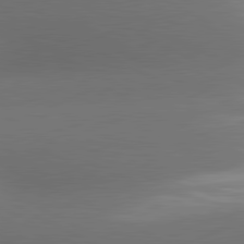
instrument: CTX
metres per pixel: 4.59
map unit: lApd
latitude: 81.1025
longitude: 135.1053
